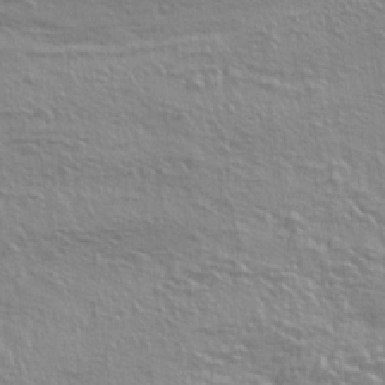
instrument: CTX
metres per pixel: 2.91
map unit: lAa
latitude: 4.3656
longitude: -112.9891
